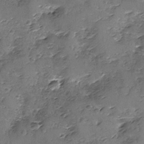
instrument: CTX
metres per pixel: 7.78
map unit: Ave
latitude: -8.6707
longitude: -117.9150
